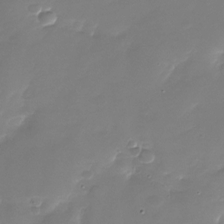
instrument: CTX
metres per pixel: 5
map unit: Nhu
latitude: -28.7463
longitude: -67.5938
